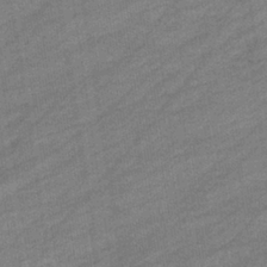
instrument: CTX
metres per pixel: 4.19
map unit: eHb
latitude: -37.4076
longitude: 77.6911
